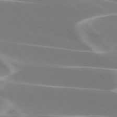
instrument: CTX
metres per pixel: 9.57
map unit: lApd
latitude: 75.8394
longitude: -63.1215
